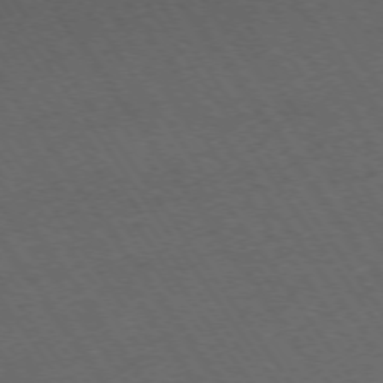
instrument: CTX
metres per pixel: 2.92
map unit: Ap
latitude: -74.6141
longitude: -71.0836
